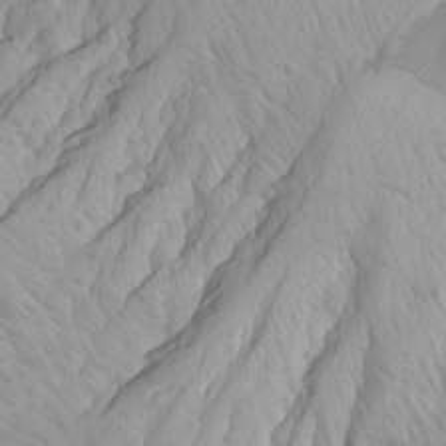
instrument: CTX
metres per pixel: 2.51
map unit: Htu
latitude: -6.7841
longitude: -74.3089
